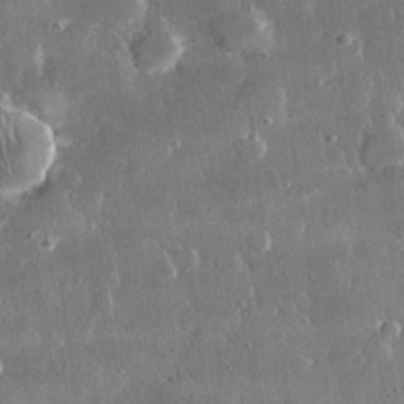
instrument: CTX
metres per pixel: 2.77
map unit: lHvf
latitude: 30.4223
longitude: -93.2159
